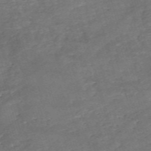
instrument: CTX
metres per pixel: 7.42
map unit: eHh
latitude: -54.7085
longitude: -90.8947
